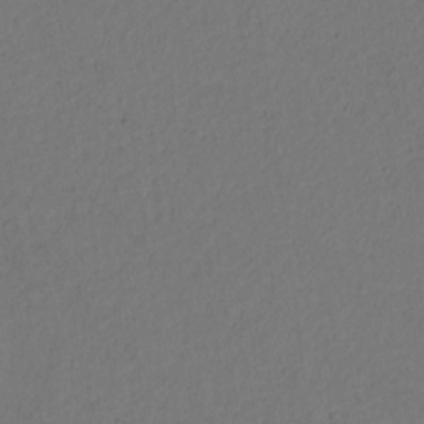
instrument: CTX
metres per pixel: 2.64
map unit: lAvf
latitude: 9.2159
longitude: 166.9353
